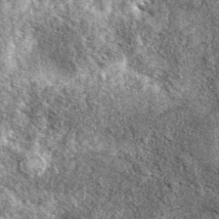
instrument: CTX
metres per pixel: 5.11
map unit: eAb
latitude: 39.8205
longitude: 106.1983
